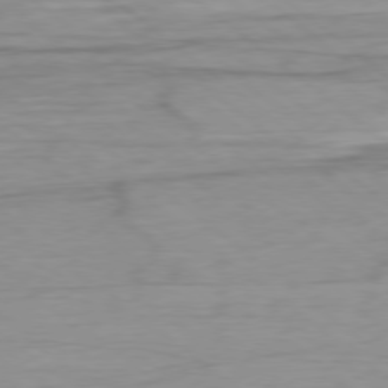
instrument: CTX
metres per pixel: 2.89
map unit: Ap
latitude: -78.6140
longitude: -78.2523
